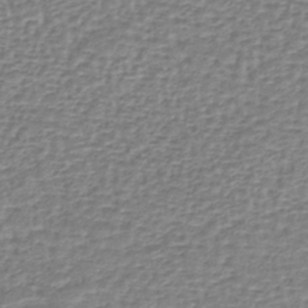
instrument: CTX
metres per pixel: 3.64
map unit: lHb
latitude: -42.4628
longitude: 70.8597
